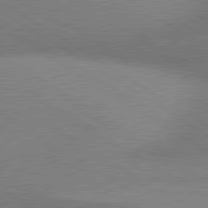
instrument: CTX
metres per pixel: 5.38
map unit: lApd
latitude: 80.4979
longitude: 126.9352
